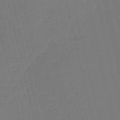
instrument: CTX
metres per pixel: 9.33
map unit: HNb
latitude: -54.8219
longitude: -39.7072
